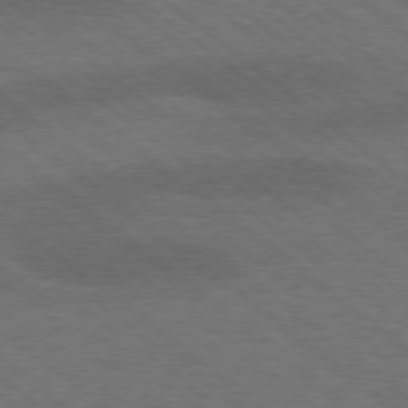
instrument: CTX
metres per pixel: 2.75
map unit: lApd
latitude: 77.4048
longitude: -58.5357
